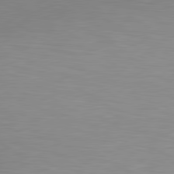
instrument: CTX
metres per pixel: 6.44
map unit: lApd
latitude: 80.1578
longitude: 132.5385
